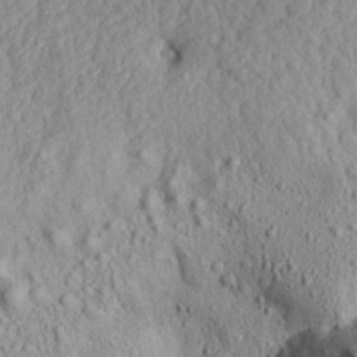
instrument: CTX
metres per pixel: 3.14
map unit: Aa
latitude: 15.2537
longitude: -142.1200
